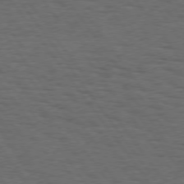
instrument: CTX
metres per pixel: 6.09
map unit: Hpe
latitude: 74.9514
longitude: -132.9514
